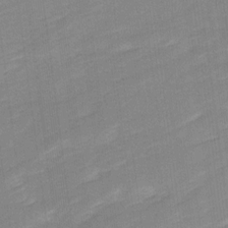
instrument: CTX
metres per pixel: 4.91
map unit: Ave
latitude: 17.0458
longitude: -136.4790
